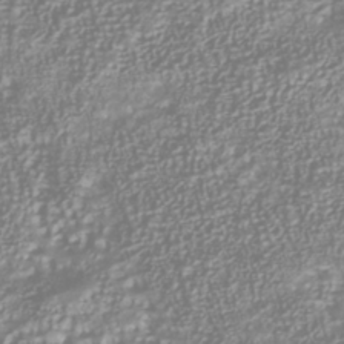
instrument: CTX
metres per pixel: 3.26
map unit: Nhu
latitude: -40.3306
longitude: -84.6491
